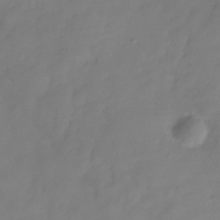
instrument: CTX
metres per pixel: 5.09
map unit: Hve
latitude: -33.5210
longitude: 90.5763
